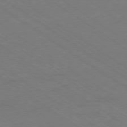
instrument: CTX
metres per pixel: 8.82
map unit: Ap
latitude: -79.3131
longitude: -53.0081
